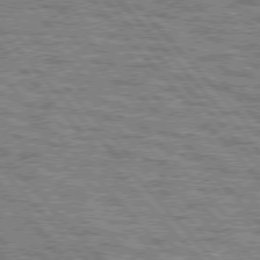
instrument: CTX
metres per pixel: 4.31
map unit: lApd
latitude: 77.2537
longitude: -71.4615
